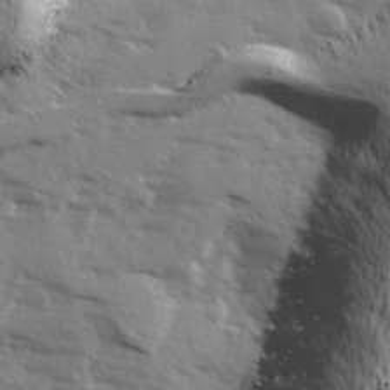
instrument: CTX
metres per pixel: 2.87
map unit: Ave
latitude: 13.1025
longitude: -102.0822
